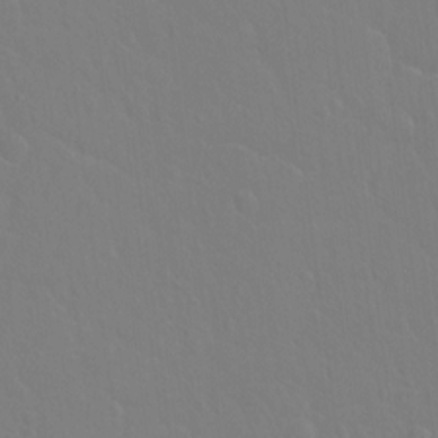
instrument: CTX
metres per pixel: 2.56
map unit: Hto
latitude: -3.4832
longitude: -35.0836
